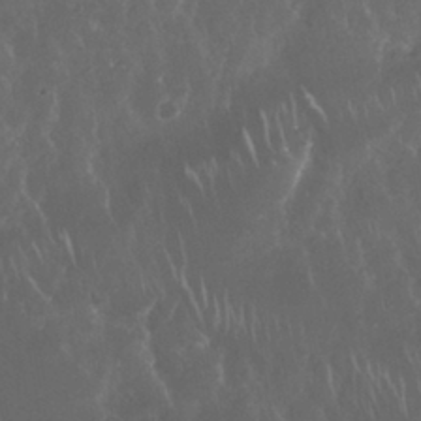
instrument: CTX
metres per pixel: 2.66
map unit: Nhu
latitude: 28.3278
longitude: -63.4427
